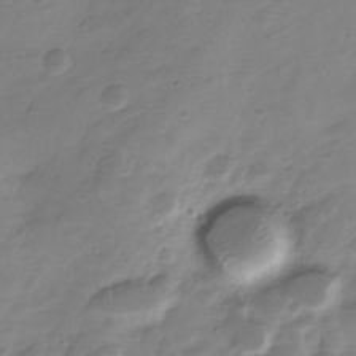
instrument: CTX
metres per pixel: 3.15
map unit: Nve
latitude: -21.5777
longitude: 106.9920
